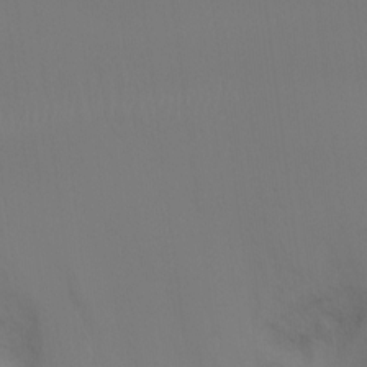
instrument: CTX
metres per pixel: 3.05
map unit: Ht
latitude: -16.7086
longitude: -46.6113
